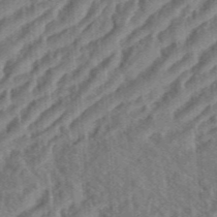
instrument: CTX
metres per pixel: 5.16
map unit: eHh
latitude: 36.4223
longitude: -134.2900
